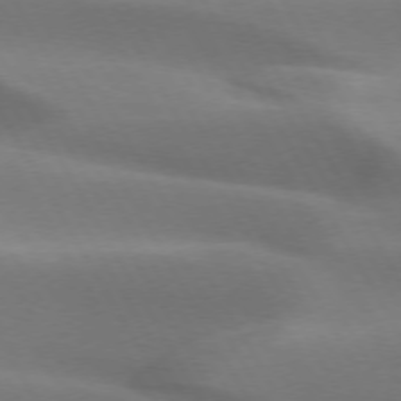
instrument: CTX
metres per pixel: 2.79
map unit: lApd
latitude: 73.0459
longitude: -51.2914
